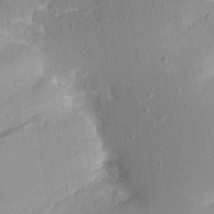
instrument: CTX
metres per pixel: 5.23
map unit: Aa
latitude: 21.0270
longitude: -146.9703
